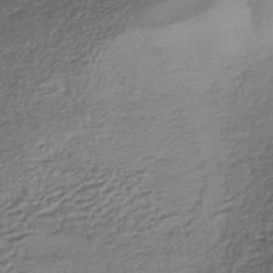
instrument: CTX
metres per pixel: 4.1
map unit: HNhu
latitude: -43.6532
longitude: 103.4077
